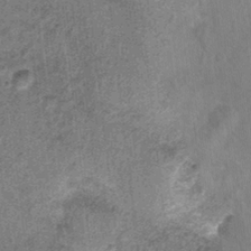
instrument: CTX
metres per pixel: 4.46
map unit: Nhu
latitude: 0.6112
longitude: -16.8002
